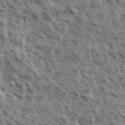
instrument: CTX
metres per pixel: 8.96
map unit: eHh
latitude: 35.3292
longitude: -138.9703
